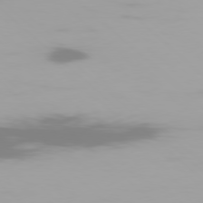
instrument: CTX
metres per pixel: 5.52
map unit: Ap
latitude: -78.9730
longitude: -72.1578
